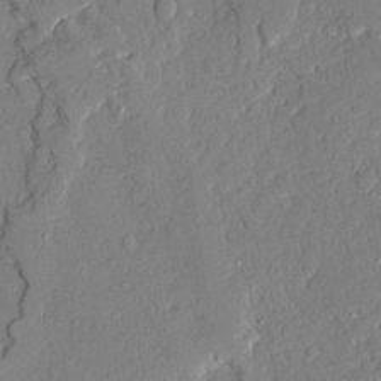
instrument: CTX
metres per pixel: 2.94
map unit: Ave
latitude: 22.1200
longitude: -128.4223
